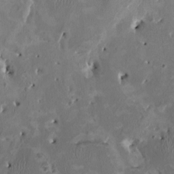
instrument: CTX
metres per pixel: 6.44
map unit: HNhu
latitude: 2.3467
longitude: -4.6868
